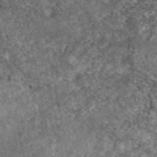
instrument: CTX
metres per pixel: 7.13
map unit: eAb
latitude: 47.7072
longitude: 118.1984
